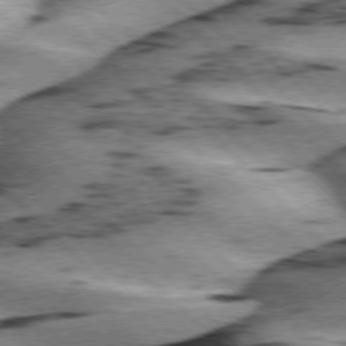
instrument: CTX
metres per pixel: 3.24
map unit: lApd
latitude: 76.1577
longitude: -79.2726
